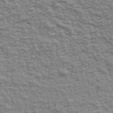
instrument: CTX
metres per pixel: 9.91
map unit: Ave
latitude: 42.7813
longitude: -112.2522
